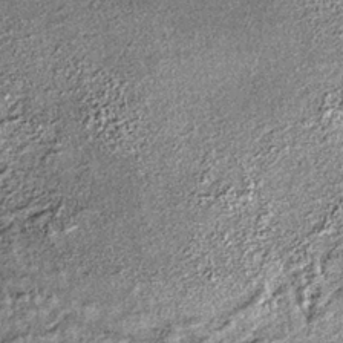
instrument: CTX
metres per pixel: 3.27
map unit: lHb
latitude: -36.0094
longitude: 66.6897
